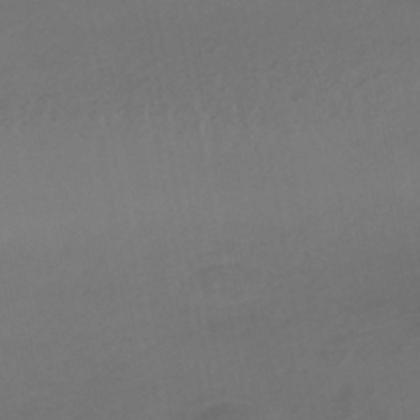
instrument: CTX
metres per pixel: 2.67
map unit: HNhu
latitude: -46.0850
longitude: 93.0108
